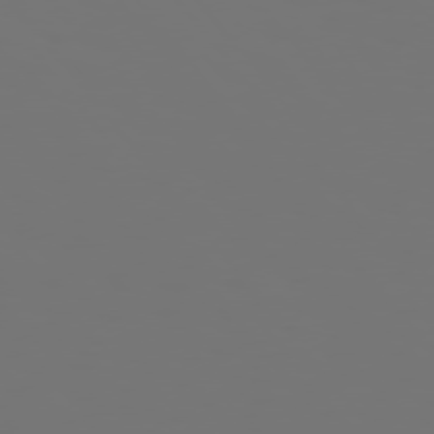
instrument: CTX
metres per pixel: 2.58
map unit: Hpe
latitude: 75.2537
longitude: -124.1388
